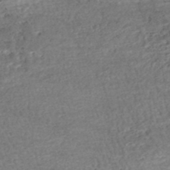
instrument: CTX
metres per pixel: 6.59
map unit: HNhu
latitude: -47.8611
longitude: 102.8408
